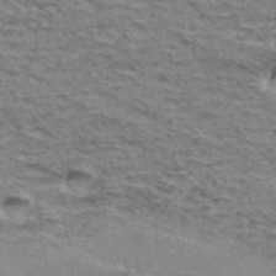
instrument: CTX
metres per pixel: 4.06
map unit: Hto
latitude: 36.0255
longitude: -43.0647
